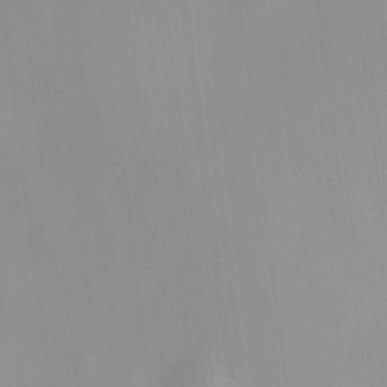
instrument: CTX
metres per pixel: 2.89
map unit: HNhu
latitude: 11.6127
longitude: 10.8219
